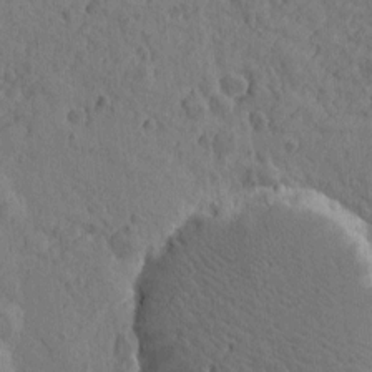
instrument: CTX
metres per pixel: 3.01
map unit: Htu
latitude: -0.9542
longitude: -175.8583
